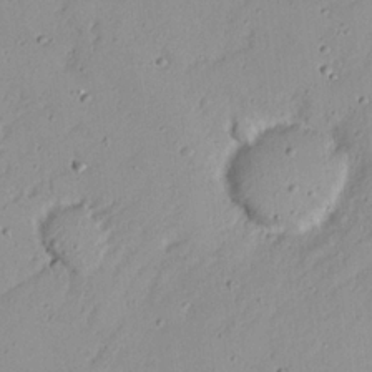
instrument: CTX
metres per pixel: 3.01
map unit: Nhu
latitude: 21.5749
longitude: -70.7435
